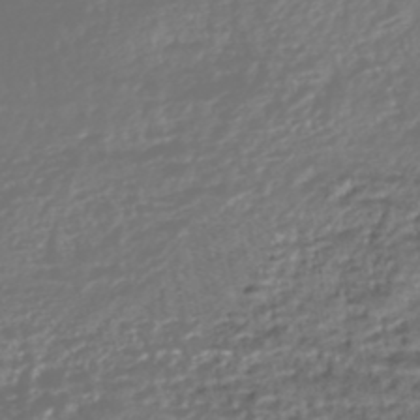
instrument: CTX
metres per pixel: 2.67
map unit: HNhu
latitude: -45.9556
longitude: 105.4076
